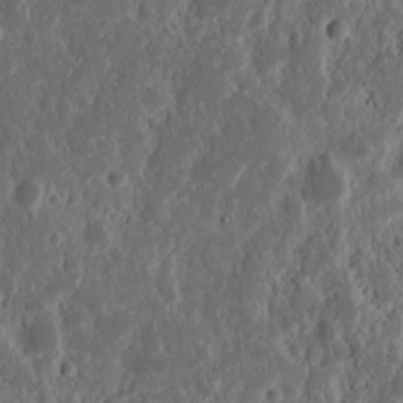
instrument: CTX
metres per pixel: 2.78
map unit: Nhu
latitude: 14.4790
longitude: -73.1404
